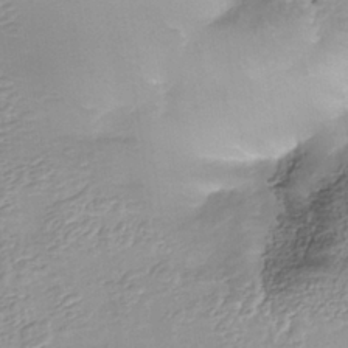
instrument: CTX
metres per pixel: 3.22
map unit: Nhe
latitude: -37.6155
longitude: -118.9702
